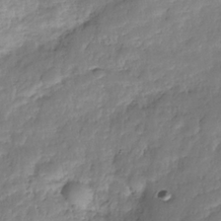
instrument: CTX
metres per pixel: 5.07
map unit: Nhe
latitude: -36.8597
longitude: -178.1956
